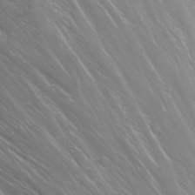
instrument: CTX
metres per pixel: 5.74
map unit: Nhu
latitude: -11.2376
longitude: -64.9892
